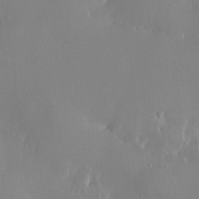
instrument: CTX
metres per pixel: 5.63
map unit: HNhu
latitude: 4.4412
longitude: -5.8205
